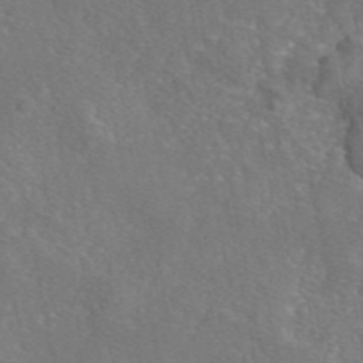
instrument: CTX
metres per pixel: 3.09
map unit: eAb
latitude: 46.4979
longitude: 110.5951
